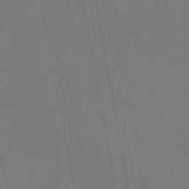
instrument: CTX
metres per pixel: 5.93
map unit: eAb
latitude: 46.9136
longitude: 121.3698
